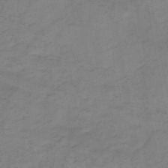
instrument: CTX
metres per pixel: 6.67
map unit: HNb
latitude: -46.5951
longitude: -38.4979
